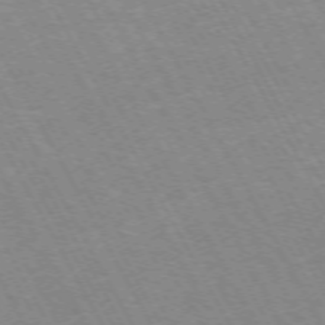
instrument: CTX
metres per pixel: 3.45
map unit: Hpe
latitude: -72.4440
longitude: 9.8422
